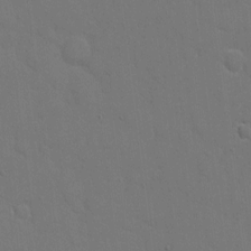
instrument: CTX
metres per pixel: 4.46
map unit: eHh
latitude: 6.5357
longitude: -67.4993
